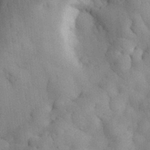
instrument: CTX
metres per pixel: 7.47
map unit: Nhu
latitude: 27.7828
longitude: -71.4993
